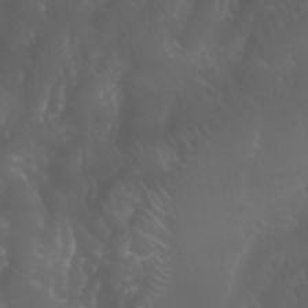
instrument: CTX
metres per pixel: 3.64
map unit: Nhu
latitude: 28.8569
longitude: -65.8016
